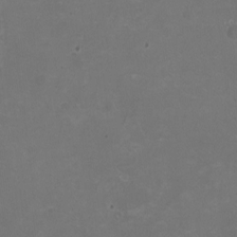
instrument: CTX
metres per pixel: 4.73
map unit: HNhu
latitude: -2.3495
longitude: -2.7813
